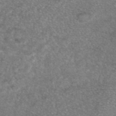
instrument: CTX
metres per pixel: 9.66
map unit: eAb
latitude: 47.0081
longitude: 107.8612
